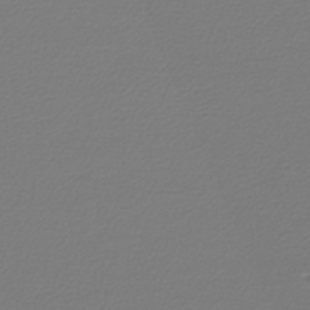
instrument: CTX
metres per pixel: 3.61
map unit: lHb
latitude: -46.0472
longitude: 71.4266
